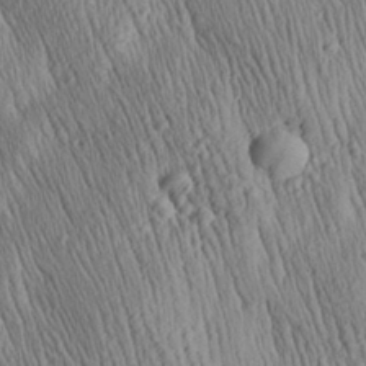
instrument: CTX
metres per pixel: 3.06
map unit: Aa
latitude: 27.8017
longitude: -140.6868
